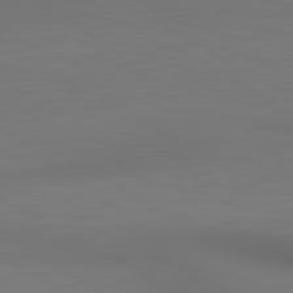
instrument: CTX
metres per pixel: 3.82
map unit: lApd
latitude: 80.7624
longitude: 136.9541
